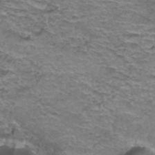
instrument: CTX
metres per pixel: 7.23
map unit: Hto
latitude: 36.9892
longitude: -42.9892
